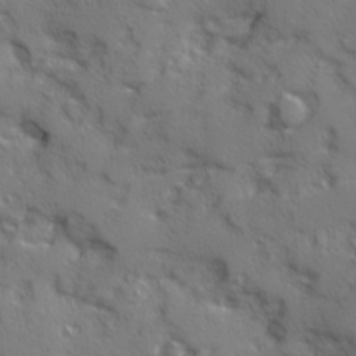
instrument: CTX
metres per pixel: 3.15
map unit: Ave
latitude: 11.8772
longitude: -101.8961
